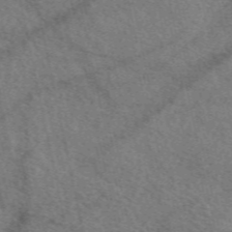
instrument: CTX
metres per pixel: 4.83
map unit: eAb
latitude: 50.9702
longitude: 113.9556
